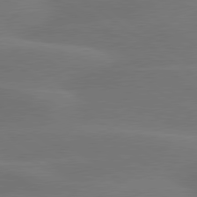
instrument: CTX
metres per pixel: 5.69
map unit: lApd
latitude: 79.8017
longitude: -89.6127
